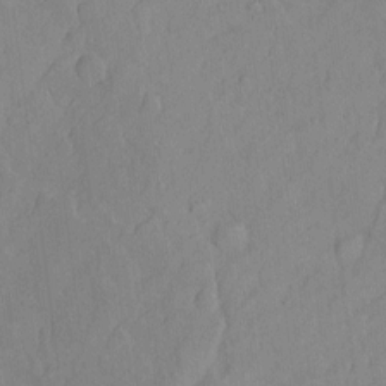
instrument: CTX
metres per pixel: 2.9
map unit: Nhu
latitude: -6.4251
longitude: -153.0081
